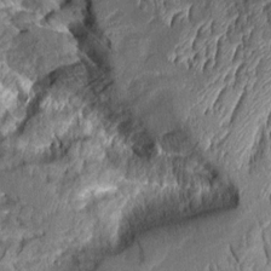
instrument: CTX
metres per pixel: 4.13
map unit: Aa
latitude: 8.4601
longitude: -128.2711
